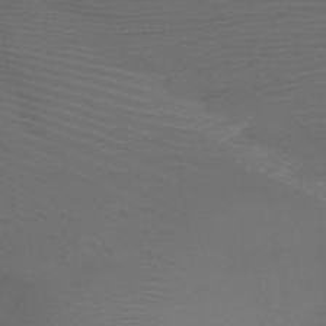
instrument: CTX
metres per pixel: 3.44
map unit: HNb
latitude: -49.5210
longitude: -45.6316
